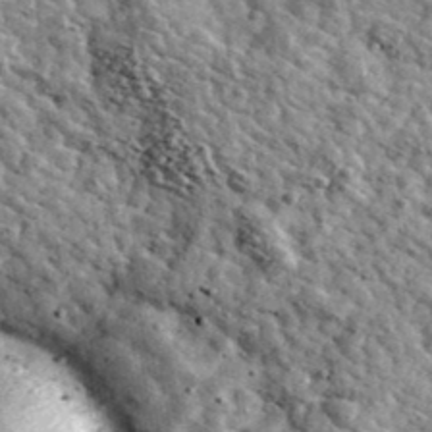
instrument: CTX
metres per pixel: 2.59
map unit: Ave
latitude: 41.0647
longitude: -107.5938
